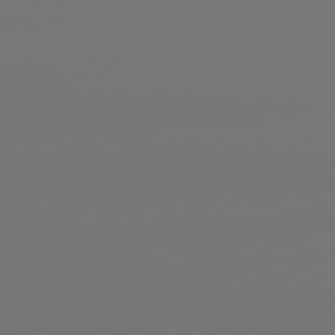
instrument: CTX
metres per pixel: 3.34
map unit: lApd
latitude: 81.3859
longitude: -152.8569
